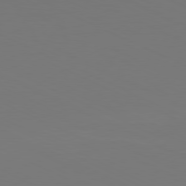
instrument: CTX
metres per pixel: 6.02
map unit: Hpe
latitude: -81.3132
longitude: 19.6722
